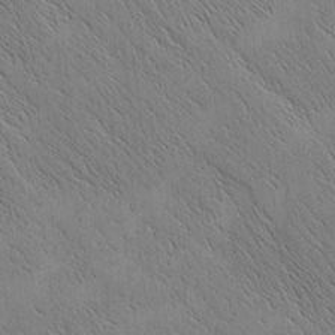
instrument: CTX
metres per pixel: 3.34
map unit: Nhu
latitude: -4.5007
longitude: -149.7828
